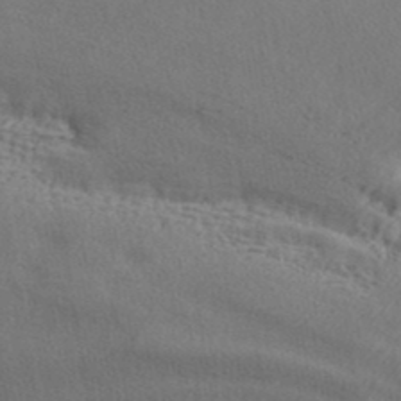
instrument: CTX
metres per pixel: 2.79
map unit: ANa
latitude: 42.5357
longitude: 54.9353
